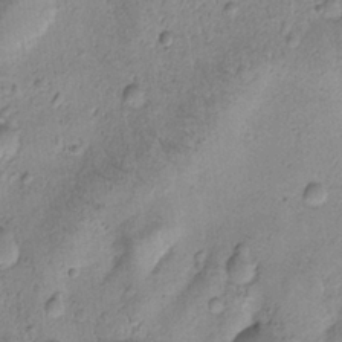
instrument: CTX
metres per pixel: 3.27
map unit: Htu
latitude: -0.7086
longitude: 173.0297
